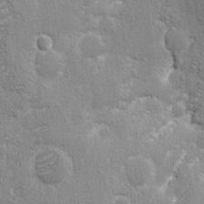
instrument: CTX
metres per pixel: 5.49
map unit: eHh
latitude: 3.1214
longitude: -78.1389
